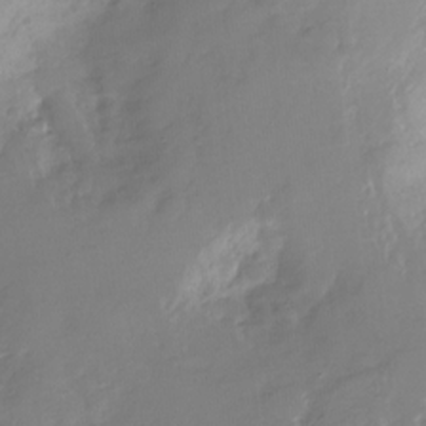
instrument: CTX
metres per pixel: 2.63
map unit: Nhu
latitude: -28.1606
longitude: -78.9136
